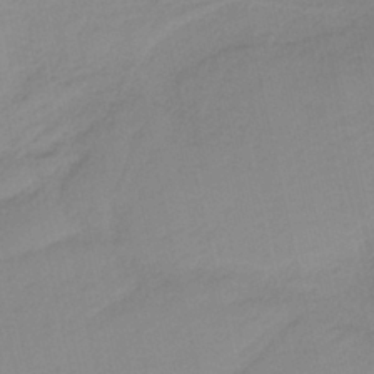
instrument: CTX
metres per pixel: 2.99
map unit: HNb
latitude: -36.5384
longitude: 56.4251
